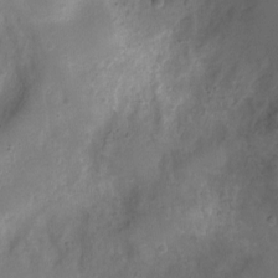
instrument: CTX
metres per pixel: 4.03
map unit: Ht
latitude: -10.8219
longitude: -20.9136
